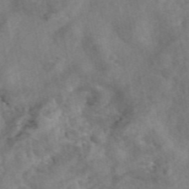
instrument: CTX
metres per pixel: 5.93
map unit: eAb
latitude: 46.5357
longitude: 127.5399
